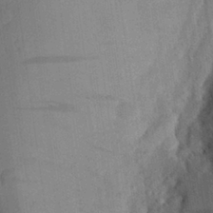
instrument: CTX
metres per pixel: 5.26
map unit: Aa
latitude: 27.6505
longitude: -145.7449
